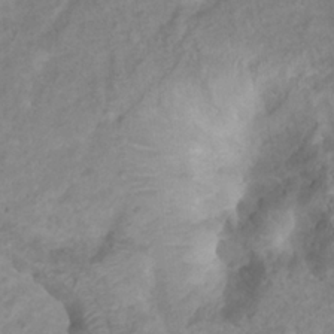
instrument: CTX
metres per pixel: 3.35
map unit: Htu
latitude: 2.7435
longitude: -21.5749
